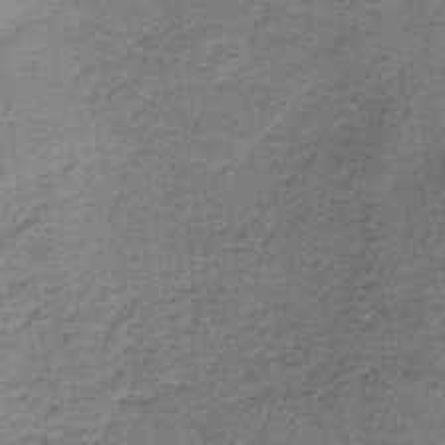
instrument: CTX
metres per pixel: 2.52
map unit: lHb
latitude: -41.1242
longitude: 57.5210
